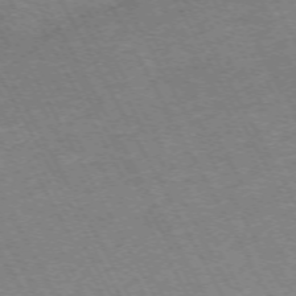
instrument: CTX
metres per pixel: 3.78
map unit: Hpe
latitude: -71.5021
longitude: 10.0094
